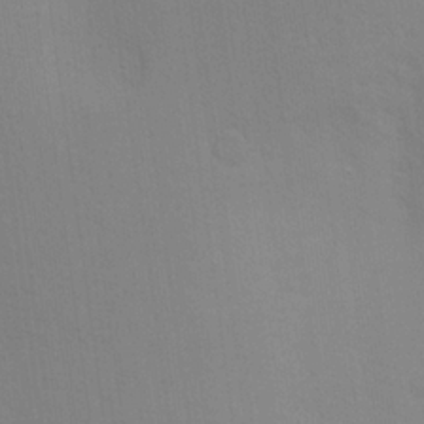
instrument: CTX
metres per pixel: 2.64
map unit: Aa
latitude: 22.9325
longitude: -145.1970
